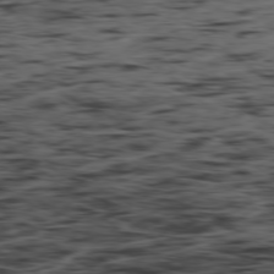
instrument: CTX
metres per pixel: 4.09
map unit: Hpe
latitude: -79.0297
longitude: 13.7100
